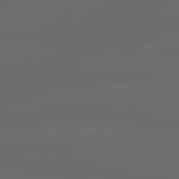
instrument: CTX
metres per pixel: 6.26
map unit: lApd
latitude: 79.7639
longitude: -139.5560
